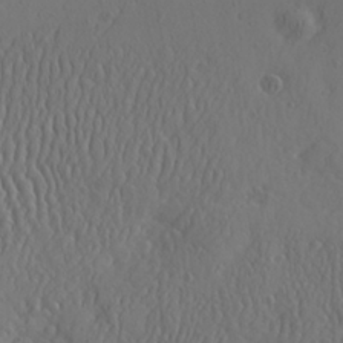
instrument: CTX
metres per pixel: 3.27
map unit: Ave
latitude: 23.2915
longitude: -135.5560
